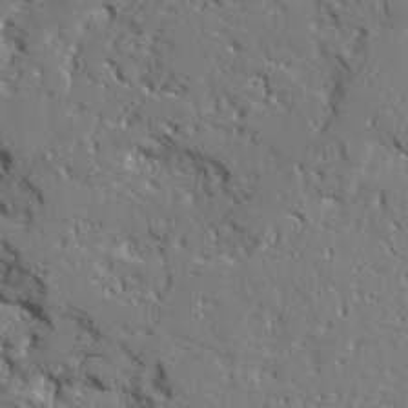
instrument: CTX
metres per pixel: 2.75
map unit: Ave
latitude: 23.1214
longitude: -129.5371
